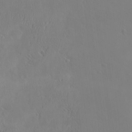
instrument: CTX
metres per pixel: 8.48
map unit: eHh
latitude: -3.2942
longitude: 19.4076
